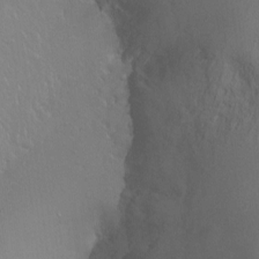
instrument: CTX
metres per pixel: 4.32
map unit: Ht
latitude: -6.7652
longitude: -35.1781
